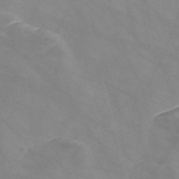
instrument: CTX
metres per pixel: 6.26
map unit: Nve
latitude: -58.0660
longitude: 58.6329
